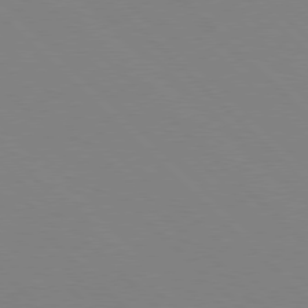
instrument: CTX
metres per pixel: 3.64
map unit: Hpe
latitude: 77.4615
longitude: -125.8583
